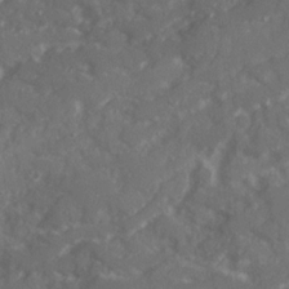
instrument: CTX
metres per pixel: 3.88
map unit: Ave
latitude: 20.1389
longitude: -130.6113
